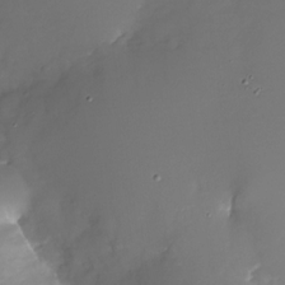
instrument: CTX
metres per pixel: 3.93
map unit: Nhu
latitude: -26.9541
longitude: -73.4427
